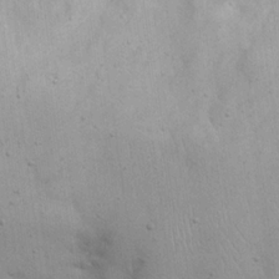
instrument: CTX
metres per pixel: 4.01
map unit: eHh
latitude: 20.4979
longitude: -62.5546
